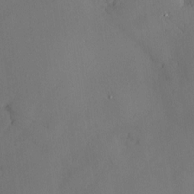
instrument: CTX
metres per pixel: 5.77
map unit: Hve
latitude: -10.4629
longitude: 176.2362
